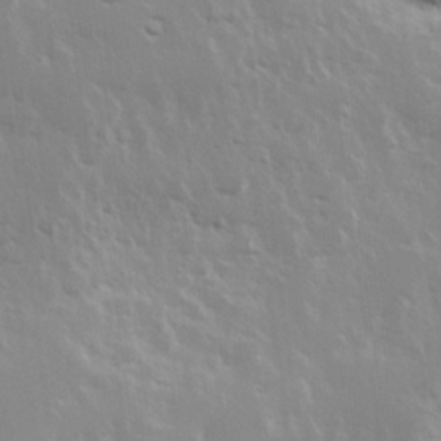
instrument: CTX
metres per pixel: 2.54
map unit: Hve
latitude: 24.2522
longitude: 145.6533
